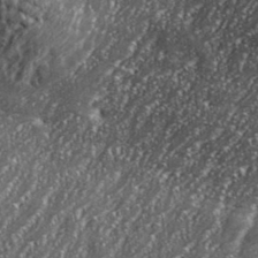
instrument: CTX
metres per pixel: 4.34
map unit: eHh
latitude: 35.6694
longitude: -132.1956
